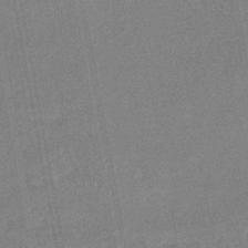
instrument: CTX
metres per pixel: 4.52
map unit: lHb
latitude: -48.1795
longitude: 71.5777
